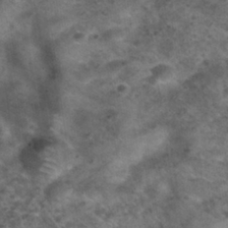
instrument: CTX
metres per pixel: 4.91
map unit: Nhu
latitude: 28.5357
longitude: -49.6883
